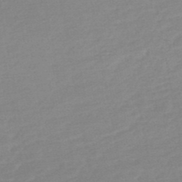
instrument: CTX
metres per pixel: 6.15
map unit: HNb
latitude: -48.2362
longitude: 58.0283
